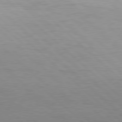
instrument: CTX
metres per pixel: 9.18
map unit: Hpe
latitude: 78.4034
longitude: -139.6694
